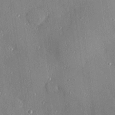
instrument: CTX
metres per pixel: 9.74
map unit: Hve
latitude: 26.0822
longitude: -90.1956
